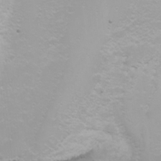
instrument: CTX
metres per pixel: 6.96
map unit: Nhu
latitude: -0.3307
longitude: -77.1214
